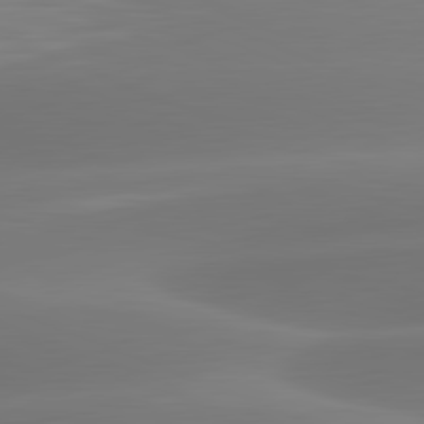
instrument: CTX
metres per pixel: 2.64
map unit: lApd
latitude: 81.8772
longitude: -162.2523
